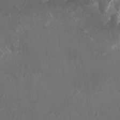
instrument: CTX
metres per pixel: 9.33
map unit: HNhu
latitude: 2.1766
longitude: 6.6140
